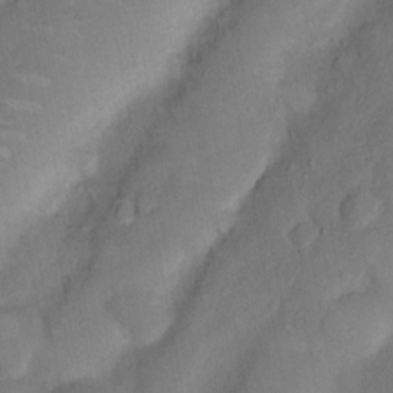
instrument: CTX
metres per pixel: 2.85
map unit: Nhu
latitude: 5.0458
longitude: -24.3278
